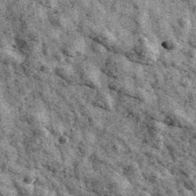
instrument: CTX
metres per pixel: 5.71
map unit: Ave
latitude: 40.8947
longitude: -107.1403
